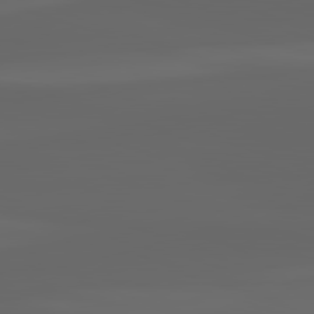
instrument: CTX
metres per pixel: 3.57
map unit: lApd
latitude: 82.2711
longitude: -170.7246
